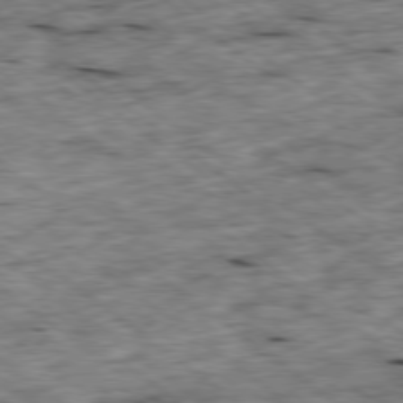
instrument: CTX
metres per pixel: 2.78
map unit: Ap
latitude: -79.0864
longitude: -88.4790
